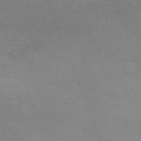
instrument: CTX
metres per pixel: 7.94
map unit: Nhu
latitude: -67.8611
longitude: 40.1417
